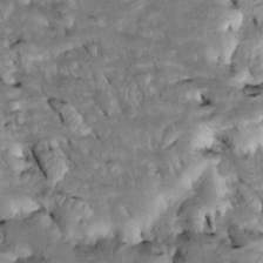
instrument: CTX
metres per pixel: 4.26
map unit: Htu
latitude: -2.5573
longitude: 149.1998
